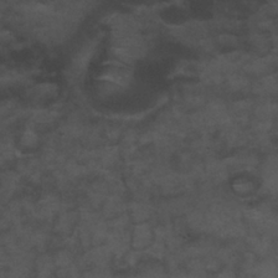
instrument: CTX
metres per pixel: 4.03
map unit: Nhu
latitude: 26.0444
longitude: -53.7828
